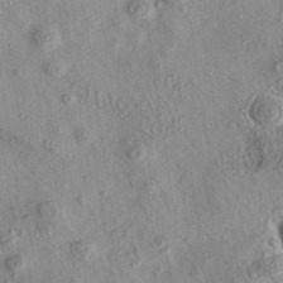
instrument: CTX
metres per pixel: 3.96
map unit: eAb
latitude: 35.8016
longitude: 108.8408
